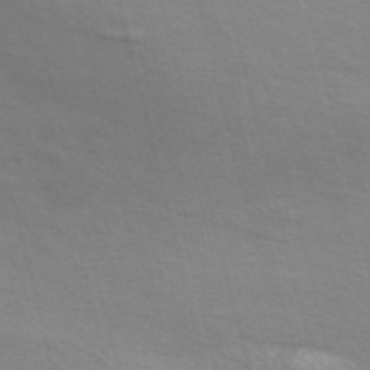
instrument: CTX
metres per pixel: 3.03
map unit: Nve
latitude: -57.2376
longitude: 63.3509
